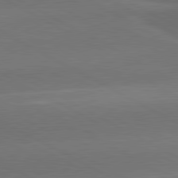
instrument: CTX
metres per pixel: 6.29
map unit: lApd
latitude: 80.9136
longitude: -146.9892
